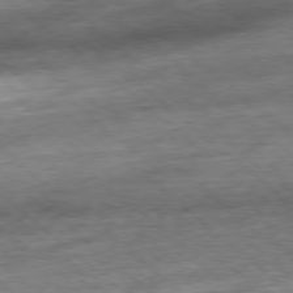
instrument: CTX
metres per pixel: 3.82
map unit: Hpe
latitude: -78.7652
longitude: -15.7828
